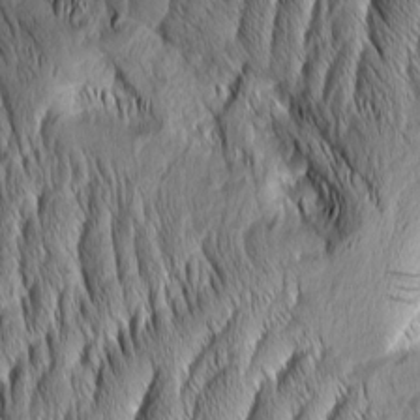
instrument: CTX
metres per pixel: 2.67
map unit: Aa
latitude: 7.7827
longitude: -130.2901
